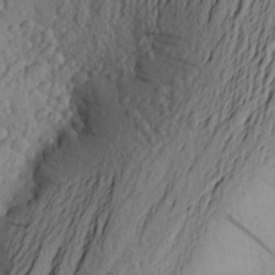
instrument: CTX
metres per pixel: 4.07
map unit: Aa
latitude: 23.2159
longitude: -149.6127
